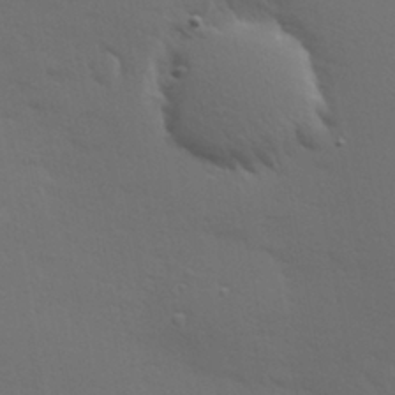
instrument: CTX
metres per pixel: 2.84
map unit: Hve
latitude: 24.6868
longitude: -97.9528
